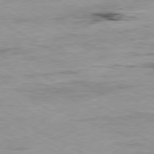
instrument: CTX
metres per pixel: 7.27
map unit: Ap
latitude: -80.0283
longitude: -76.6490
